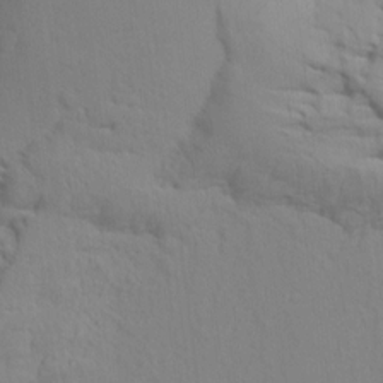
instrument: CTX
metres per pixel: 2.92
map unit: Aa
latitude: 8.8191
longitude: -140.8946
